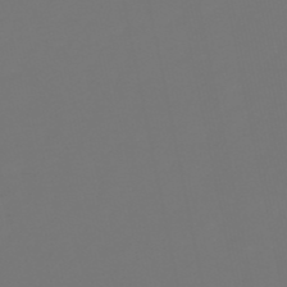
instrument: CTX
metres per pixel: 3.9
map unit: lHb
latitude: -50.3117
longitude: 79.8800
